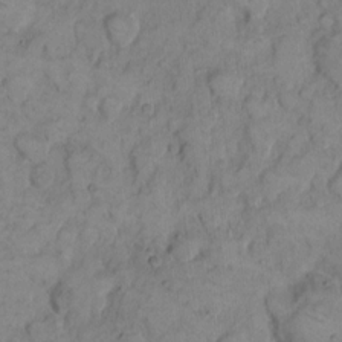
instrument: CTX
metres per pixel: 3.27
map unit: eHh
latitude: 7.9339
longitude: -63.2915
